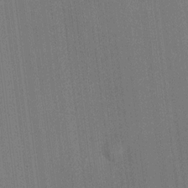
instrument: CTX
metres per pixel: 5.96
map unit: HNhu
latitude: 8.9136
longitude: 15.7478
